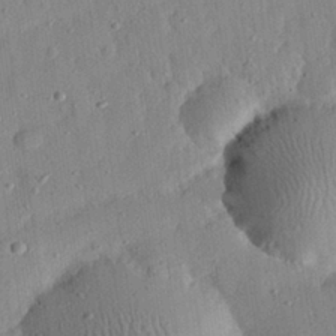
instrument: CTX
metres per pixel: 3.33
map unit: eHh
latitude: 28.9702
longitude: -74.6491
